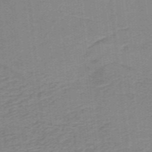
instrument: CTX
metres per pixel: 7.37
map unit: lHb
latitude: -40.1417
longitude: 54.1228
